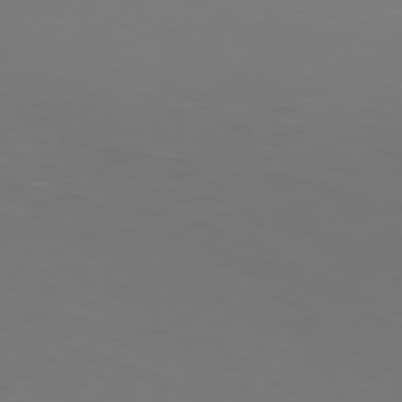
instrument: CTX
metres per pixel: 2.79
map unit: Hpe
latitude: 76.1200
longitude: -131.9717
